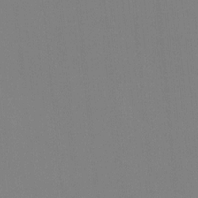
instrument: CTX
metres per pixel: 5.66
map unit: Ave
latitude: 3.2915
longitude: -112.7624
